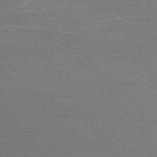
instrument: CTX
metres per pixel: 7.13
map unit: Ap
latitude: -75.2565
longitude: -75.5560
